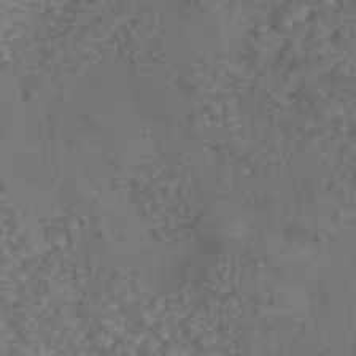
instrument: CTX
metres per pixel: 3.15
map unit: eAb
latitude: 43.4615
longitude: 106.0661
